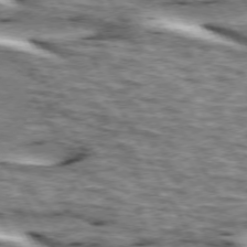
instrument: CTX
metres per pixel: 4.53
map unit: lApd
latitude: 73.6694
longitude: -55.7449
